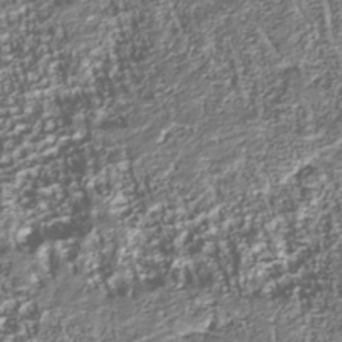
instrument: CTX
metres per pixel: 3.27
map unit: Nhu
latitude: -39.6722
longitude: -82.6679
